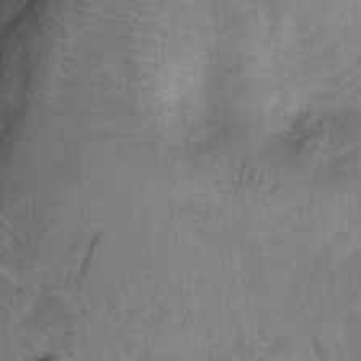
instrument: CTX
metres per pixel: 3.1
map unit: Ht
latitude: 6.6113
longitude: -30.2523
